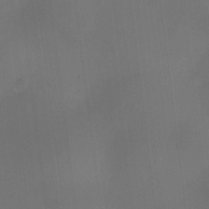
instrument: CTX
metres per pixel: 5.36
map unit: HNhu
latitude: 9.8206
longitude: 9.8800
